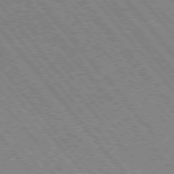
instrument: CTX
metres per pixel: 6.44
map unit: Hpe
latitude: 75.2915
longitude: -150.4223
